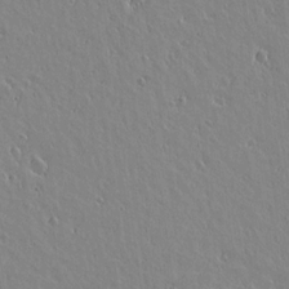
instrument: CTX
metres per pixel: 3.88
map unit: lAvf
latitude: 15.1781
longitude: -125.8016
